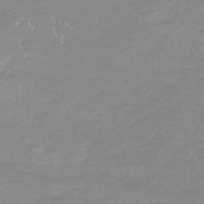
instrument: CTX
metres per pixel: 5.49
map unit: lHb
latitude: -33.7856
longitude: 70.2173
